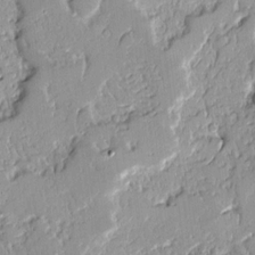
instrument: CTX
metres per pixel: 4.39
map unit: Ave
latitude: 13.3104
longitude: -132.4790
